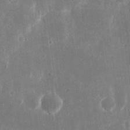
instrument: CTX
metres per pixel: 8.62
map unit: eHh
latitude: 16.6679
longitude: -71.3104
